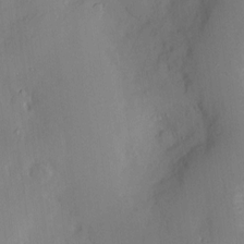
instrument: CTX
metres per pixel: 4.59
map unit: Htu
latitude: -8.4440
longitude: 176.2551
